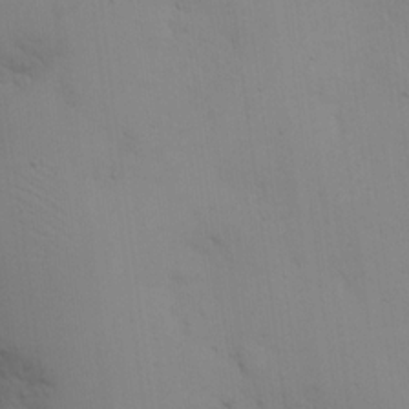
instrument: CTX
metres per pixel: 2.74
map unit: eHh
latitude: 17.2348
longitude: -62.8380
